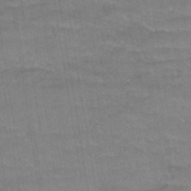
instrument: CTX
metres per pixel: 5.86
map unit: Hto
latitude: 39.0647
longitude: -42.3089
